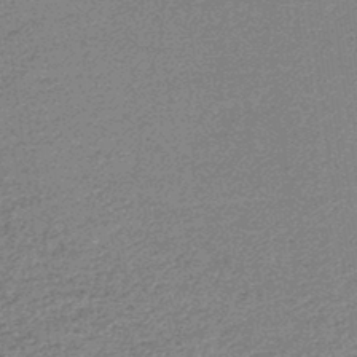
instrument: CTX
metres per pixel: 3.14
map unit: lHb
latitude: -44.1795
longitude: 66.7652
